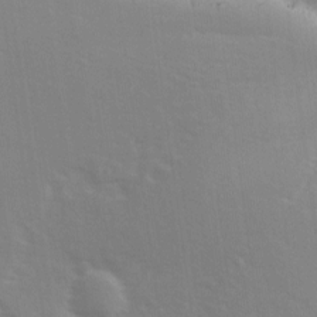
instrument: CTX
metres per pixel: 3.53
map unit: Ave
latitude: 12.8191
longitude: -102.7624
